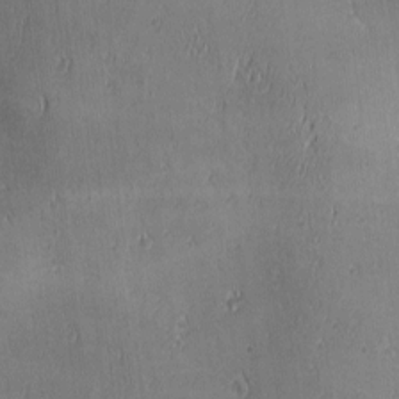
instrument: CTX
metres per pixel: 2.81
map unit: lAa
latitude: 1.2537
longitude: -117.1970
